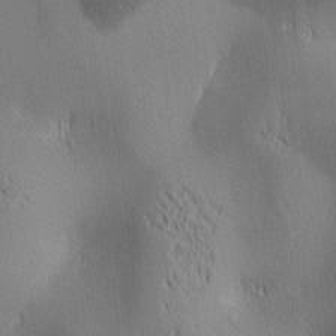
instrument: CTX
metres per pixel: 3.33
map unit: lAa
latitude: 1.5371
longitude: -116.9136
